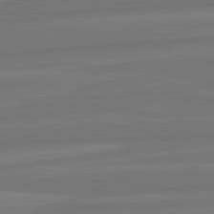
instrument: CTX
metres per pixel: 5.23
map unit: lApd
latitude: 82.2711
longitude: -174.4034
